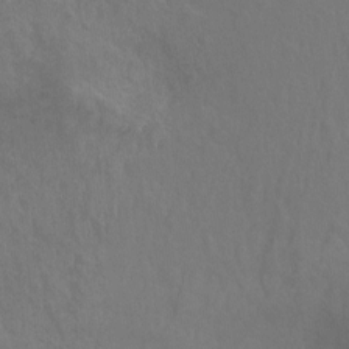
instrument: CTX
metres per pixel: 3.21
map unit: Hto
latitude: -10.7841
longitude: -38.2900
